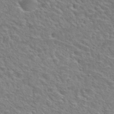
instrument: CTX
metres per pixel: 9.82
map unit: Hto
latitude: 30.1389
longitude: -48.9514
